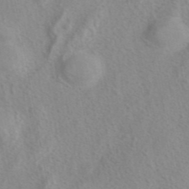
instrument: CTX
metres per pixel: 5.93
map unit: eAb
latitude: 41.3670
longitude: 105.1998
